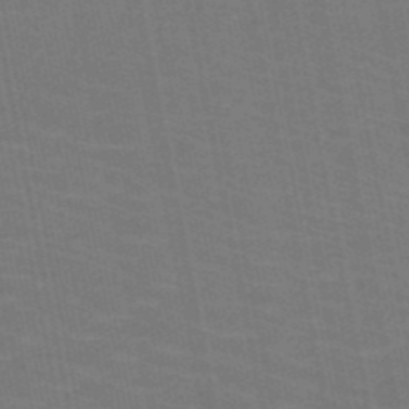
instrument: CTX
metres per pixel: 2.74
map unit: HNb
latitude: -49.7856
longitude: -50.0444
